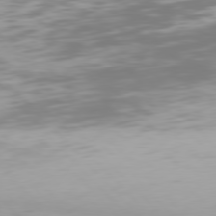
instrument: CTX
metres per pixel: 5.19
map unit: Hpe
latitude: 76.8758
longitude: -170.5357
